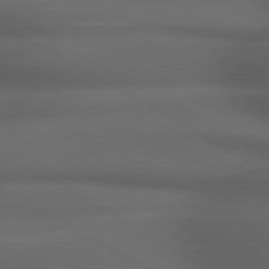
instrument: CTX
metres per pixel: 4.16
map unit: lApd
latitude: 79.1781
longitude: -118.5168
